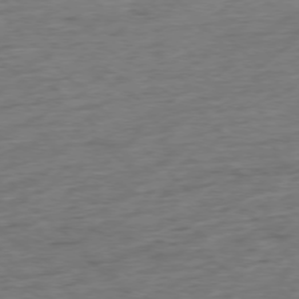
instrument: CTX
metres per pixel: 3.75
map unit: Hpe
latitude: -76.8597
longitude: -13.6505
